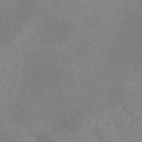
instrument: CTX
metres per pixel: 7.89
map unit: eAb
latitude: 45.6316
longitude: 126.1227
